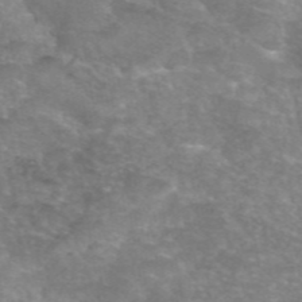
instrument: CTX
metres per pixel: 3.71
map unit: eAb
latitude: 46.2712
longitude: 102.8030
